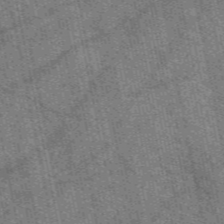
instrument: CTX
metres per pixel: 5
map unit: eAb
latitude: 51.0458
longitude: 114.8219
